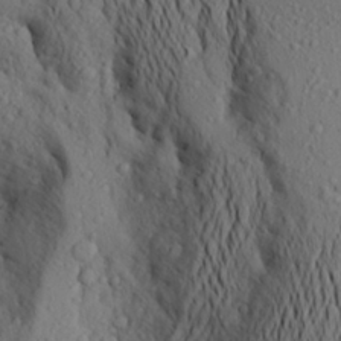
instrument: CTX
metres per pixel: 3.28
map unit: Aa
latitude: 24.3278
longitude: -147.4238
